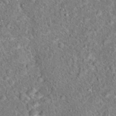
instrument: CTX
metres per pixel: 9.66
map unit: Hto
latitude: 18.0255
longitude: -42.8380
